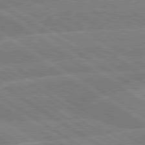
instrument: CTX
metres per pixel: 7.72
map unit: lApd
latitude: 79.4805
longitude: -133.2159
